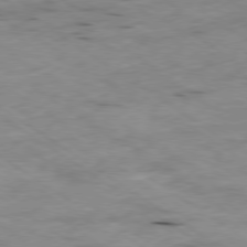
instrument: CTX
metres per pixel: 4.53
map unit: Ap
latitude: -79.8611
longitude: -101.6316
